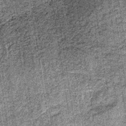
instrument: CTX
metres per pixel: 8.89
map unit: lHb
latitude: -36.4818
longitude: 64.6330
